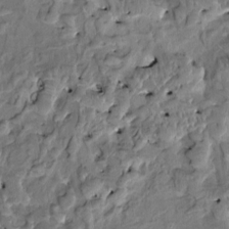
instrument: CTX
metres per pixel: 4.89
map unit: HNhu
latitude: 4.8380
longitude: 9.5966
